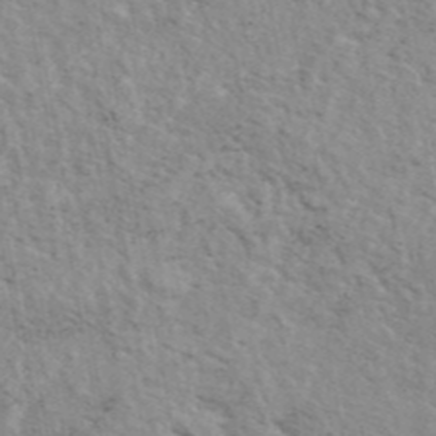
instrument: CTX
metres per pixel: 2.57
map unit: eAb
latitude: 44.1766
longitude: 113.5966
